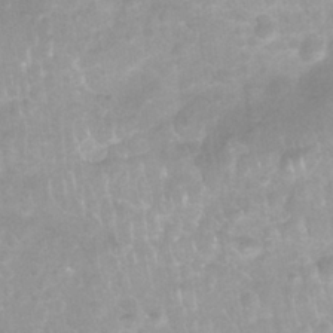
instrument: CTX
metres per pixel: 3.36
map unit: Nhu
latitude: 26.9703
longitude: -63.2537
